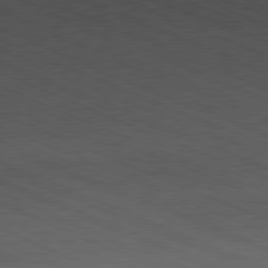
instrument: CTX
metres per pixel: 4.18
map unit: Ap
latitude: -81.5777
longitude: -82.8380
